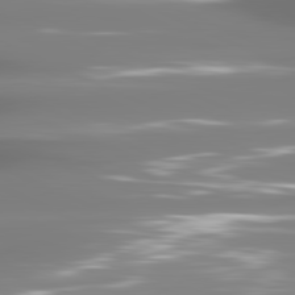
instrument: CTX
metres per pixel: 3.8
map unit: lApd
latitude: 81.4615
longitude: -136.7624
